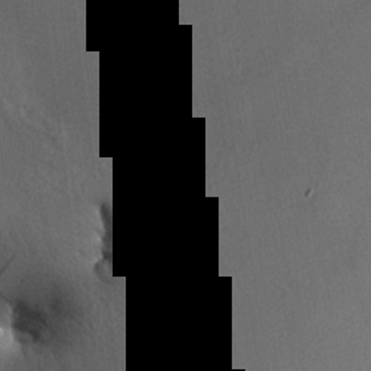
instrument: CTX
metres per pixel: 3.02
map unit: HNhu
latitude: 13.0081
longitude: 12.2173
